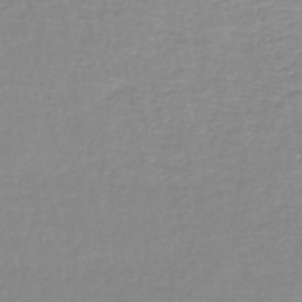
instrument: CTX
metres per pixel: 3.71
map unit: lHb
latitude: -44.4818
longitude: 62.4062
